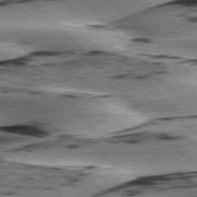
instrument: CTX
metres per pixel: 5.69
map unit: lApd
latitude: 76.2900
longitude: -78.5546
